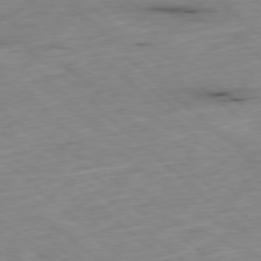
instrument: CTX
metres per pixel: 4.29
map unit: Ap
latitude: -78.3873
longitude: -60.5545
